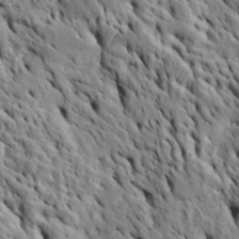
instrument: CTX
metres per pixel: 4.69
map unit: Htu
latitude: -5.4454
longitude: 153.3131
